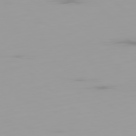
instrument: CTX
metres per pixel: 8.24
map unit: Ap
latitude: -79.4076
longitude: -69.2537
